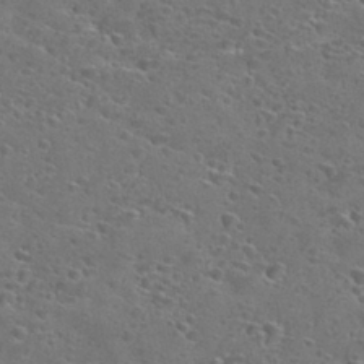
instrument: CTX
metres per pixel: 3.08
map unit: Nhu
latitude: 28.9891
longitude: -48.4223
